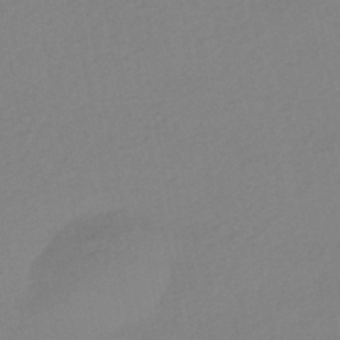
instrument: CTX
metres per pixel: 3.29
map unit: HNhu
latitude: -45.4077
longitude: 93.9367
